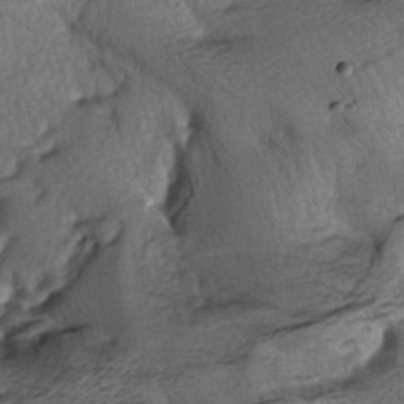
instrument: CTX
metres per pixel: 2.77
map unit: lAa
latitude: -6.3684
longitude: -126.1767
